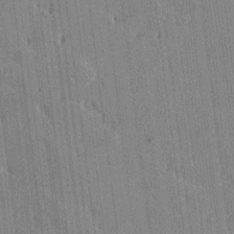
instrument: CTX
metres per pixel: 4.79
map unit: Htu
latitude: -7.8422
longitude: 176.5007
